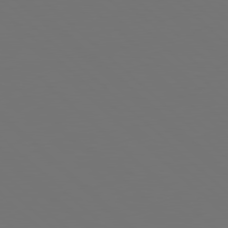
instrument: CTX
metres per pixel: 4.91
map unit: Hpe
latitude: 78.3845
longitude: -175.6694
